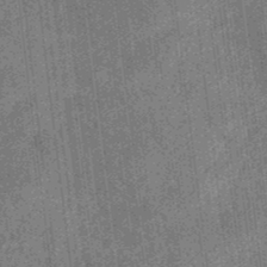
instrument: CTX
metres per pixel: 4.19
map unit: eHb
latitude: -35.1620
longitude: 78.8975
